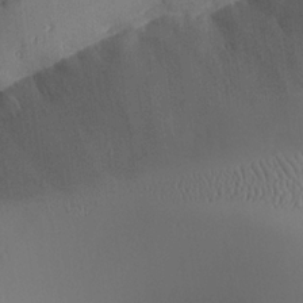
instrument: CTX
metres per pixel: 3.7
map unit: Aa
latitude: 24.7246
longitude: -128.3089
